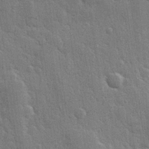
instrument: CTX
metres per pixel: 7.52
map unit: Hve
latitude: 25.9528
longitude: 149.7100
